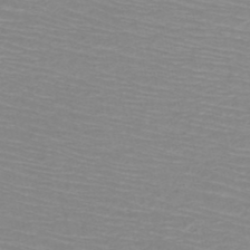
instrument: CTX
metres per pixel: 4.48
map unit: HNb
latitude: -49.8234
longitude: -51.2914
